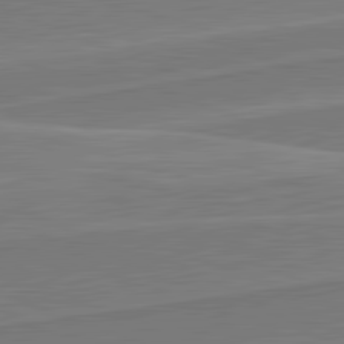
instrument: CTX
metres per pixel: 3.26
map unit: lApd
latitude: 82.1199
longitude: 140.4062
